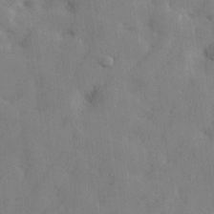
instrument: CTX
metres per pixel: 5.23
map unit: lHvf
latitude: 24.2711
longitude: 143.2564
